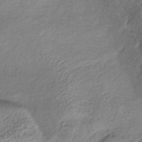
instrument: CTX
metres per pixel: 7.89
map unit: lHb
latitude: -35.1620
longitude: 67.7666
